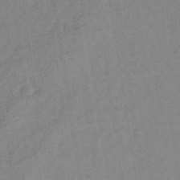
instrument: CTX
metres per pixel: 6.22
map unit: lHb
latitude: -37.2376
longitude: 72.3495
